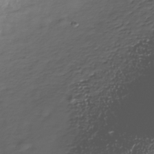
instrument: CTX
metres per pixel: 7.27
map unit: Nhe
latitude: -34.6329
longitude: -88.6680
